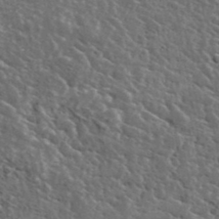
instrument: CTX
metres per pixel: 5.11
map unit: lHvf
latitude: 36.9703
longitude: -88.5168
